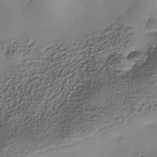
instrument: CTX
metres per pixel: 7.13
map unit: Nhe
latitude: -38.0283
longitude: -116.8947
